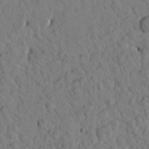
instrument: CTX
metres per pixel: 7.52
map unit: Htu
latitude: 1.3292
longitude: 176.9353
